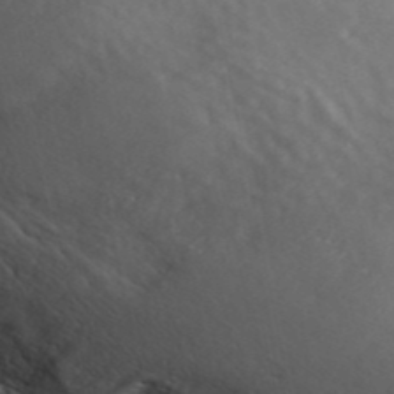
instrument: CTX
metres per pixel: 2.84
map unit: ANa
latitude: 42.9703
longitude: 47.4265
